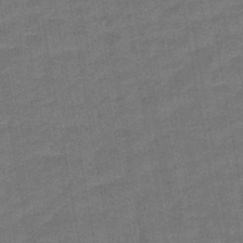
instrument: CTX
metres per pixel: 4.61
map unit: lHb
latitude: -43.3131
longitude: 62.8975
